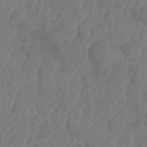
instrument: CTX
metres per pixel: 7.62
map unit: HNhu
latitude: -24.5196
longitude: 49.8045
